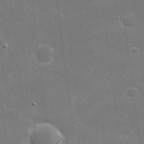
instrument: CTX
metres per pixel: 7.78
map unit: eHh
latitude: 21.8206
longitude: -67.1025
